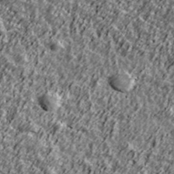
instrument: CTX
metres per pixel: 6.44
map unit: Ave
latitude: 42.2145
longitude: -113.3104
